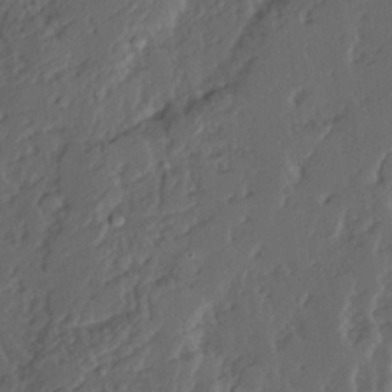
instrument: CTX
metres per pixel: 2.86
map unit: Ave
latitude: 14.2145
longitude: -136.2334
